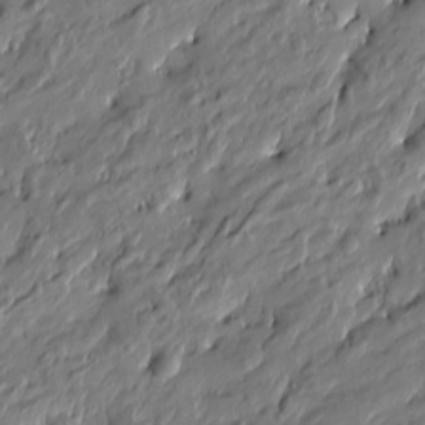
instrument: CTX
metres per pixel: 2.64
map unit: Htu
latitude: -6.4251
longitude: 177.6344
